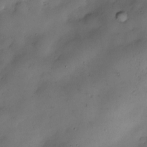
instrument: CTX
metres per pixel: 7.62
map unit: Nve
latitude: -23.5210
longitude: -138.9325
